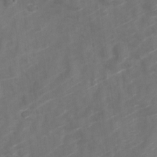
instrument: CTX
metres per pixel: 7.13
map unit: Nve
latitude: -20.6896
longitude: 107.5210
